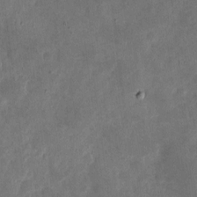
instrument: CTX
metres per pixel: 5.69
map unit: eHh
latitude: 5.0836
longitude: -71.5938
